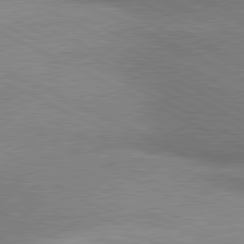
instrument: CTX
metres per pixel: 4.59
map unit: lApd
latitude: 80.8002
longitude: 164.5763
